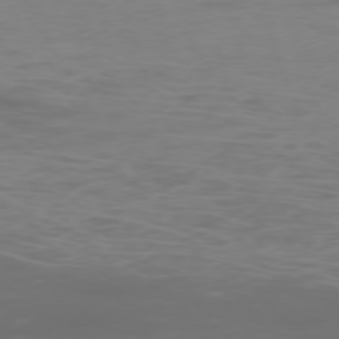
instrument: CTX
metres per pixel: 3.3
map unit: Ap
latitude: -76.2739
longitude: -73.6316
